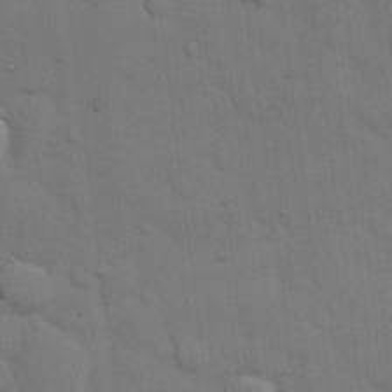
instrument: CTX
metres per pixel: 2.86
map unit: eHh
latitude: 11.6316
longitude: -67.1592
